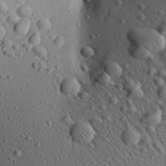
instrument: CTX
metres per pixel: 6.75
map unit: Aa
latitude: 22.2900
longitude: -140.1955
